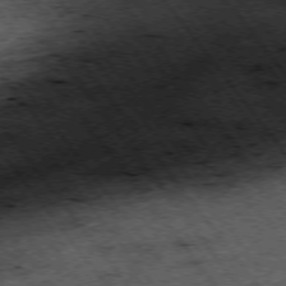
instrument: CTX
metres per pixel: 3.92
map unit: Hpe
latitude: -75.6722
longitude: -18.9891
